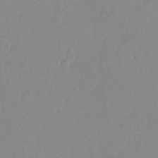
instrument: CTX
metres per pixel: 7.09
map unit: Hto
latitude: -7.1998
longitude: -38.2333
